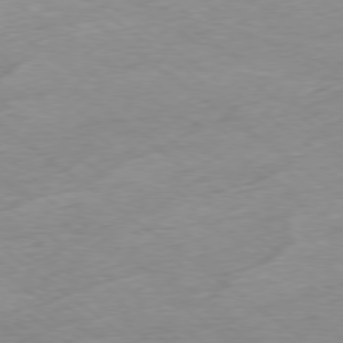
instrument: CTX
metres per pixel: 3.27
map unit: Hpe
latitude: -78.9730
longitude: -22.6490
